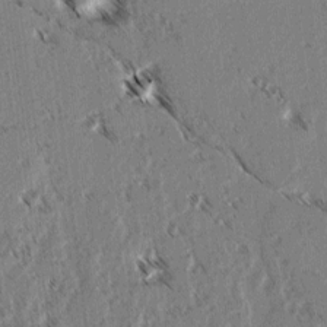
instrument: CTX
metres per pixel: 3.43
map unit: lAvf
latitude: 3.4426
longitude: -105.7828
